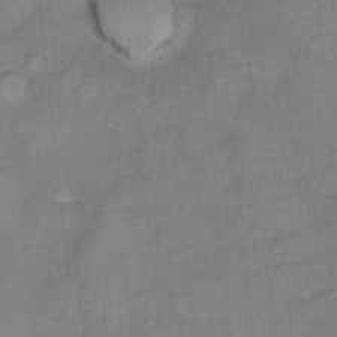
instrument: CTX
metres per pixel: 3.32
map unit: Hto
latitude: 7.5938
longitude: -37.9906
